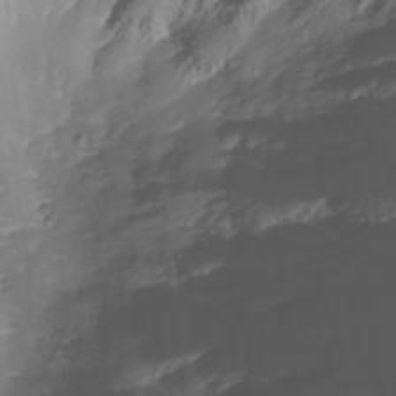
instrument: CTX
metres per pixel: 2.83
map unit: Nhu
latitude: -8.4251
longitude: -83.4426
